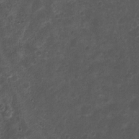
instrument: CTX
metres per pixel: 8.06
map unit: Nhu
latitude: 3.8772
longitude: -16.0255
